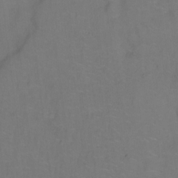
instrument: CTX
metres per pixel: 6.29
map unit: Hto
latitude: -0.0283
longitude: -33.5938
